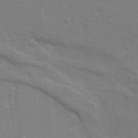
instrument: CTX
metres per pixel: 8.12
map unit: Ave
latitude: 15.4427
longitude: -129.5371
